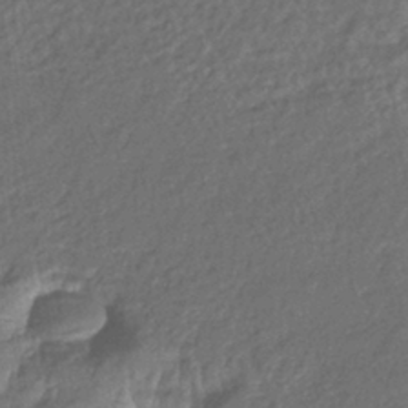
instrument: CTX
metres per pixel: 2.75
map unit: eHb
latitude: -39.7856
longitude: 78.7085
